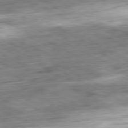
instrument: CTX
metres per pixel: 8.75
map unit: Ap
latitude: -81.0109
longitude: -72.2712
